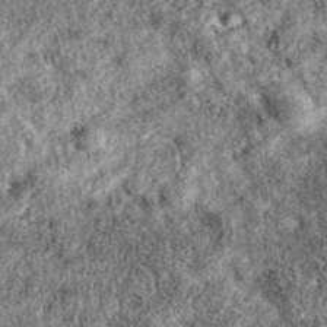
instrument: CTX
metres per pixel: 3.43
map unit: eAb
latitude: 38.6490
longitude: 106.3306
